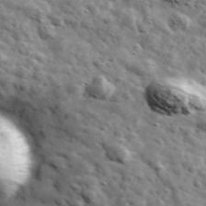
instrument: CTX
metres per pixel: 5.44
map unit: Ave
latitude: 42.6680
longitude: -107.5182
